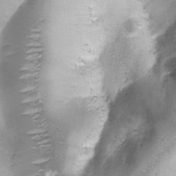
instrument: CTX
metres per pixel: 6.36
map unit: Ave
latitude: -7.8800
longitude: -119.4993
